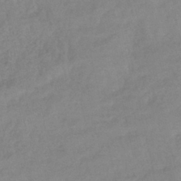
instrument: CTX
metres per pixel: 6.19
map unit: lHb
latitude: -41.4076
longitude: 76.1039
